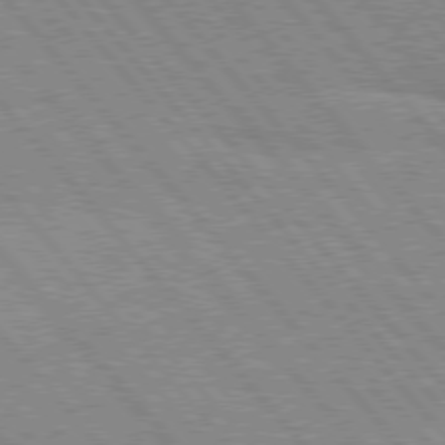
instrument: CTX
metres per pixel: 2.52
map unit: Hpe
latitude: 75.9717
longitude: -150.3467
